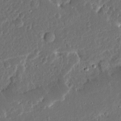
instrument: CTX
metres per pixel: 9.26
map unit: Ave
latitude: 14.5924
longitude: -138.8947
